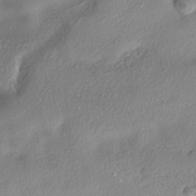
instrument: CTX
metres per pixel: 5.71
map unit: eHh
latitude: -41.7289
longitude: 121.7477
